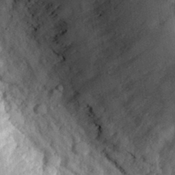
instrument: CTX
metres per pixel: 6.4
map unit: eHh
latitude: 29.9528
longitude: -79.9906
